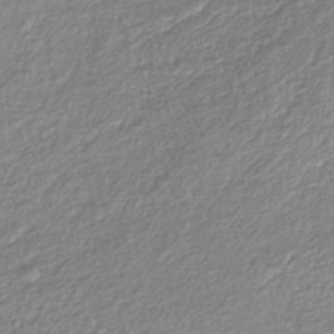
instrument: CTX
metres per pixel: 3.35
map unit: lHb
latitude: -42.0661
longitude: 68.7085
